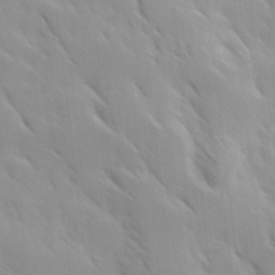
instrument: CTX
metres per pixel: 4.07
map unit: Ave
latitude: 9.0836
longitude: -103.9150
